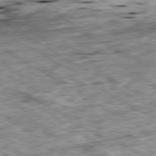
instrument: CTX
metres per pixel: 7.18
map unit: Ap
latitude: -80.3873
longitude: -90.8947
